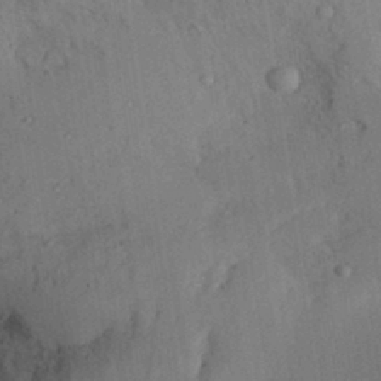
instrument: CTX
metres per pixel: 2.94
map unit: Aa
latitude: 29.3104
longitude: -145.7072
